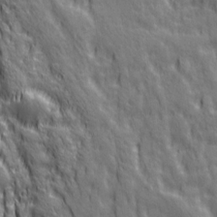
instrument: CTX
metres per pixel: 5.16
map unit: Ave
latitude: 20.3090
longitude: -134.5923
